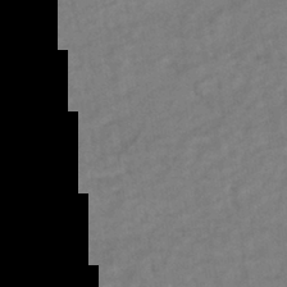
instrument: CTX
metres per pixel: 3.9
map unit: HNhu
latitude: -42.8219
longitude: 101.6910
